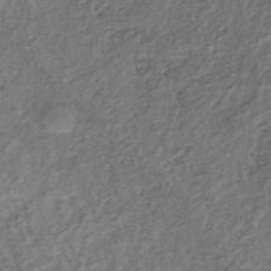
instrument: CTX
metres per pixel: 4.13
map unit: lHb
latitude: -36.8219
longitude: 68.2361
